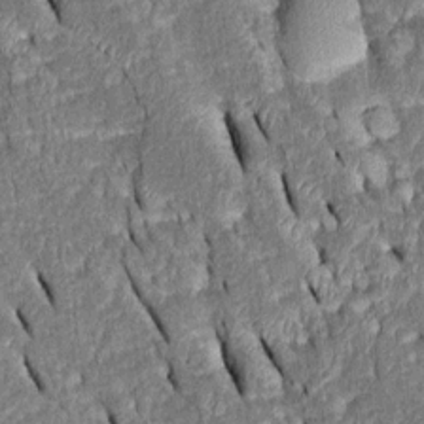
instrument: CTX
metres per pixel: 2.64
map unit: Htu
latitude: -0.9920
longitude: 149.8801
